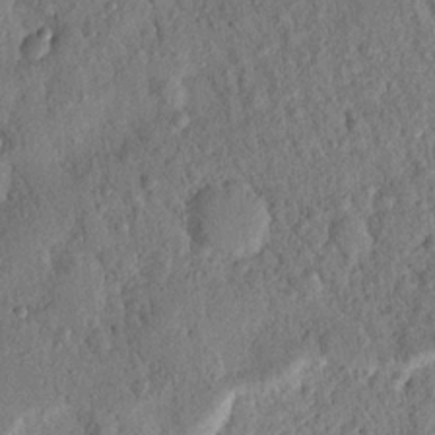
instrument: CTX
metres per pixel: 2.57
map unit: Nhu
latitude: 20.9325
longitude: -78.1578
